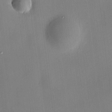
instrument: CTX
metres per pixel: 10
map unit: HNhu
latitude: 9.8206
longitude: 10.2740
